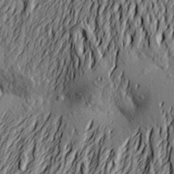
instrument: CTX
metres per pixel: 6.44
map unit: Aa
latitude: 21.5938
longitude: -150.0822
